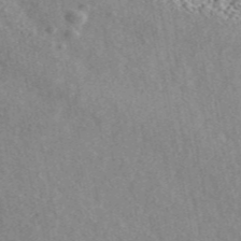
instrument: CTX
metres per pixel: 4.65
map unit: ANa
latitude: 46.1011
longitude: 50.3684
